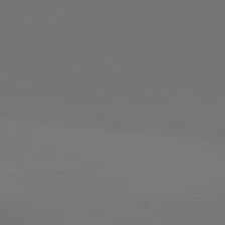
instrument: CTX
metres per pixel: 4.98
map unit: lApd
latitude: 81.1403
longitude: 153.2753
